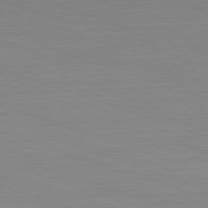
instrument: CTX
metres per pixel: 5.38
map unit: Hpe
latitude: -82.7463
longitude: 12.2173
